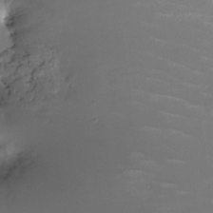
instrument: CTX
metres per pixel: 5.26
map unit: HNhu
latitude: 1.4048
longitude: -3.1781
